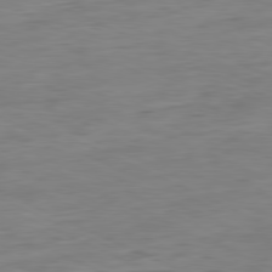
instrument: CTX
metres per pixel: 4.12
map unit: Ap
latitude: -80.9164
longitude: -82.0255
